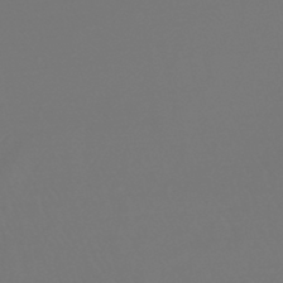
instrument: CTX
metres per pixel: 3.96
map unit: lHb
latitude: -46.5384
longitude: 75.7289
